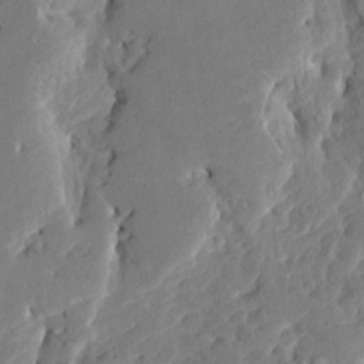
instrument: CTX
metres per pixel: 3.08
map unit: HNhu
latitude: 5.9339
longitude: -5.2915
